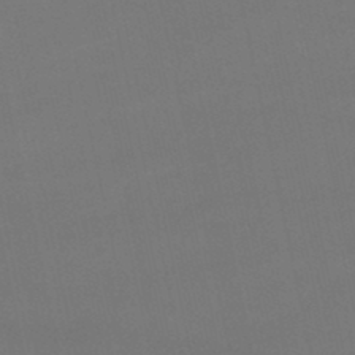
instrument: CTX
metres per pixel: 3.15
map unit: lHb
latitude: -47.1998
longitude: 66.8030
